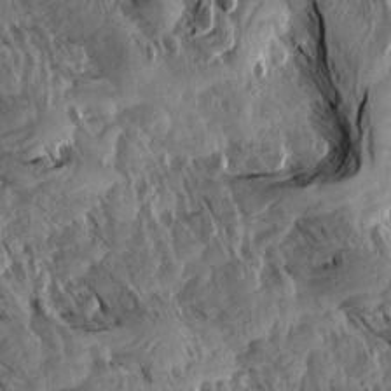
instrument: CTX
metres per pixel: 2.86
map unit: Aa
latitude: 13.6694
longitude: -140.7813
